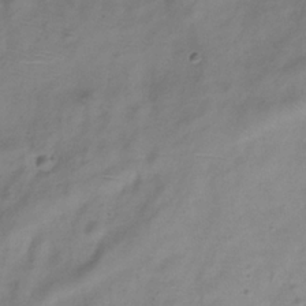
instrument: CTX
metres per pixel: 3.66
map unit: Hve
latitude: -33.7100
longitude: 89.2754
